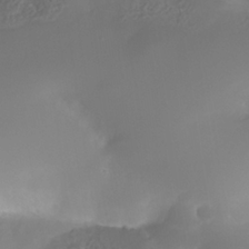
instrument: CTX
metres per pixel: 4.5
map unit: Nhe
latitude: -35.0675
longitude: -145.0836
